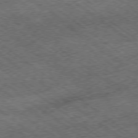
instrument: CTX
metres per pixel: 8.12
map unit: Ap
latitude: -78.8408
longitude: -52.2145
